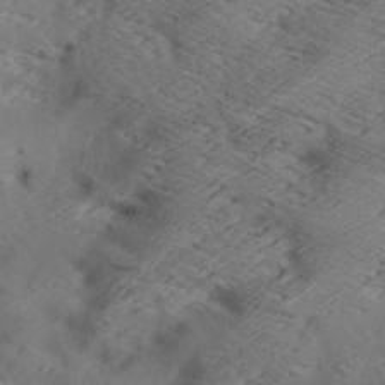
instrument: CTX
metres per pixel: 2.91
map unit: Aa
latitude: 7.5749
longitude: -140.8191
